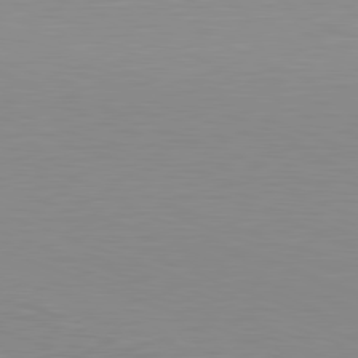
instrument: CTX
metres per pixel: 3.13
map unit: Hpe
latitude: -82.5196
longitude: 6.5573
